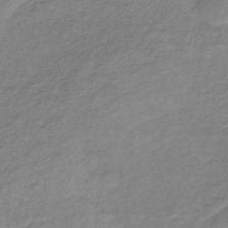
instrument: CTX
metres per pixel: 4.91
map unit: lHb
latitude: -36.8030
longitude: 71.7856
